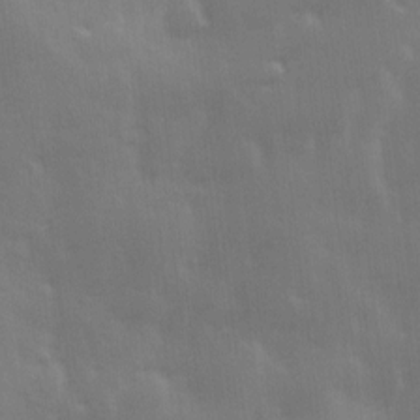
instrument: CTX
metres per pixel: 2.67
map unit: Ave
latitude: 13.3860
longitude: -104.1389
